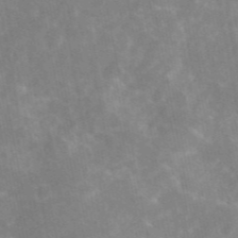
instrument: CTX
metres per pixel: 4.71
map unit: eAb
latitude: 45.8961
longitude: 124.3684
